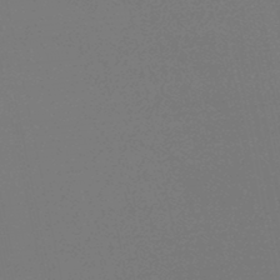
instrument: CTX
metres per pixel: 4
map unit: lHb
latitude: -39.8611
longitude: 73.6533
